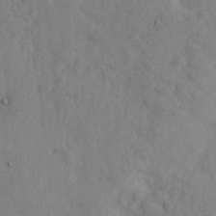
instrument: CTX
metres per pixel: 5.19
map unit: lHvf
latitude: 14.6869
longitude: 178.6518
